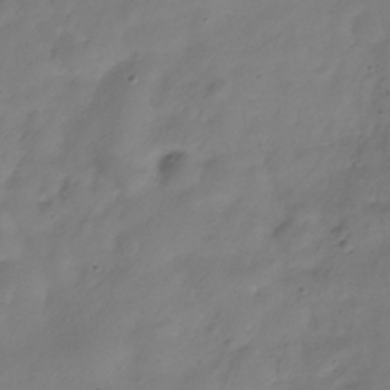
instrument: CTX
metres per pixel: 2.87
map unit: Hve
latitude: -32.4818
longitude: 91.8234
